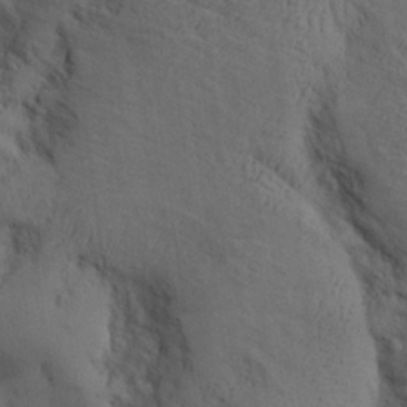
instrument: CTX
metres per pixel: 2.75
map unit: Aa
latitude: 27.9528
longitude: -132.1578
